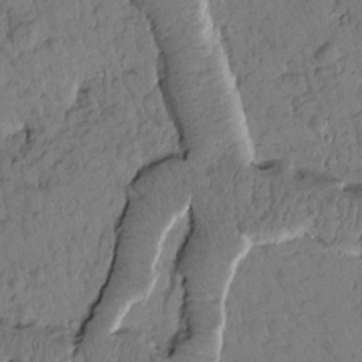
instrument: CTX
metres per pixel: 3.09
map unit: Htu
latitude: 1.3292
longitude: 176.8597
